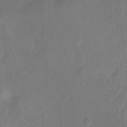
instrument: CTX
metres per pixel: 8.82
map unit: Hto
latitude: -8.8219
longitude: -46.5924
